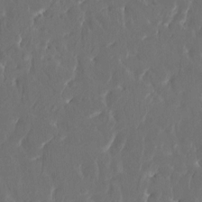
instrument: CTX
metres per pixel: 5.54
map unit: HNhu
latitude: 4.3845
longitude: 10.1795
